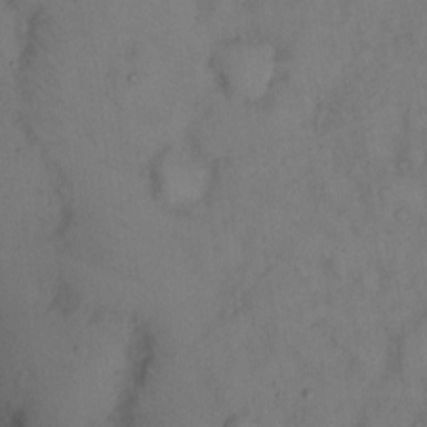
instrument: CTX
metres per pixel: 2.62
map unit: eHh
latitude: 13.9150
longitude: -62.1011
